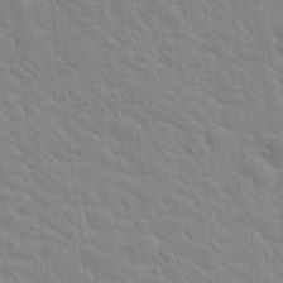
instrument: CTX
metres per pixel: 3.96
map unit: Hto
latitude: 20.1956
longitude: -54.3278
